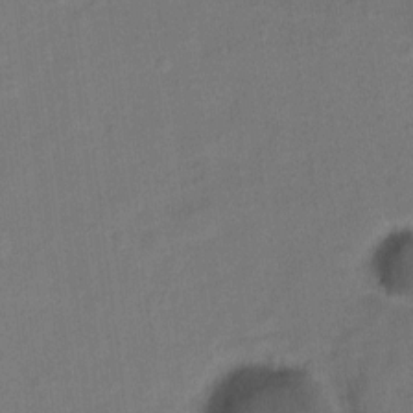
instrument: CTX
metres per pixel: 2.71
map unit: Ht
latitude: 2.3278
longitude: -29.1025
